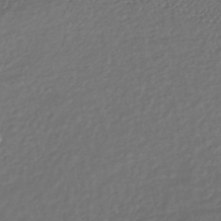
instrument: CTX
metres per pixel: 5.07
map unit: lHb
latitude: -38.8597
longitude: 70.3495
